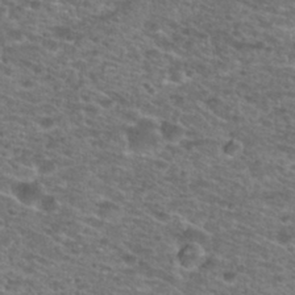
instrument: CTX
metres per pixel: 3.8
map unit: Hto
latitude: 28.0444
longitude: -49.0081
